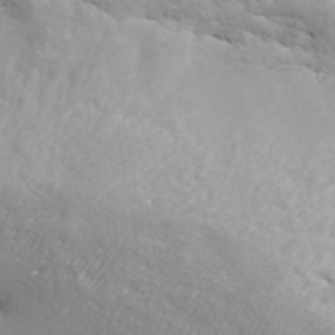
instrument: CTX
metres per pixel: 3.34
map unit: ANa
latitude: 42.1578
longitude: 26.7274
